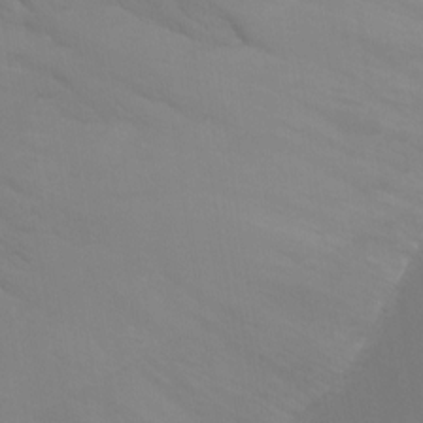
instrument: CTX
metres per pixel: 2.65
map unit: Ht
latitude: -10.0661
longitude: -46.4034
